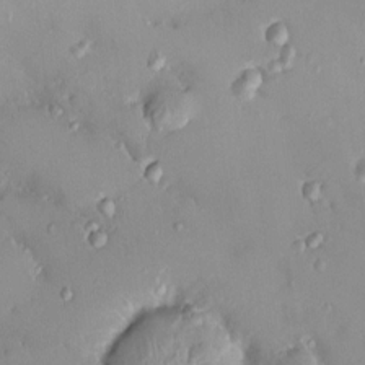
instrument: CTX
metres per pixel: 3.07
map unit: HNhu
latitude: 5.8583
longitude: 1.3321
